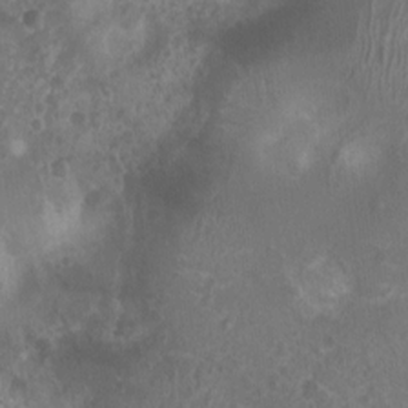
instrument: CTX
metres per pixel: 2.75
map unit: Nhu
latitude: 8.0444
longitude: -20.3468
